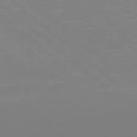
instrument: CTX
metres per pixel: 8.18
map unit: Hpe
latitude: 77.9528
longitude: -141.1781
